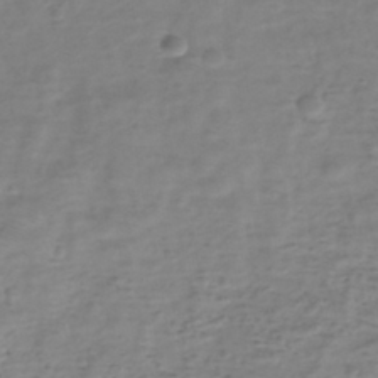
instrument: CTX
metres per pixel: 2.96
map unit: eHh
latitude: -39.6533
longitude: -28.4790
